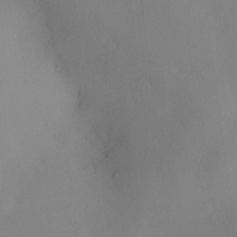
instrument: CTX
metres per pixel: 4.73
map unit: Hve
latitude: -10.2928
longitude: 176.0472
